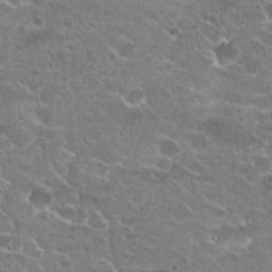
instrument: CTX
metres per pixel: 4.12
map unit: Hto
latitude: 22.0822
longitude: -41.7449
